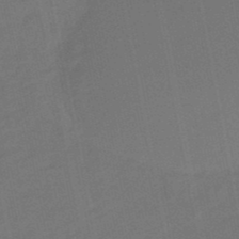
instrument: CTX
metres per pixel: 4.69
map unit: eHb
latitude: -47.5021
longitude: 87.4832
